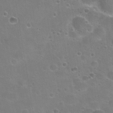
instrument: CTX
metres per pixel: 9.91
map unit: Nhu
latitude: 24.4034
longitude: -51.5371
